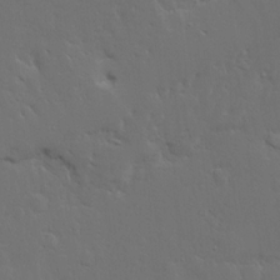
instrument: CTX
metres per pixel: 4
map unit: Ave
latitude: 15.7072
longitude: -139.4237
